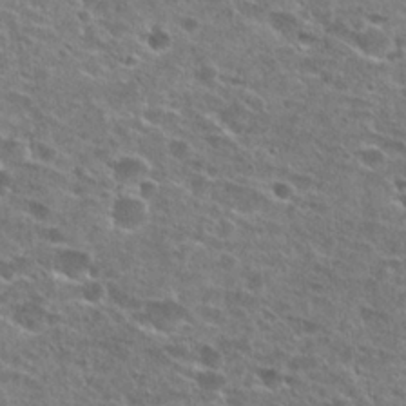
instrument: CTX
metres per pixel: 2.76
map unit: Hto
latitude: 26.2712
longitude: -47.6505
